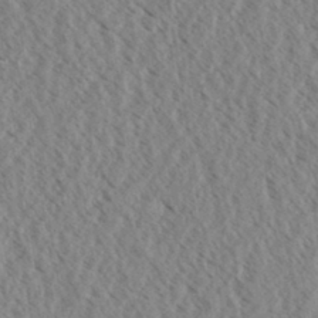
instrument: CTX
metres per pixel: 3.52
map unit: eHh
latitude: 34.2144
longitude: -140.5545
